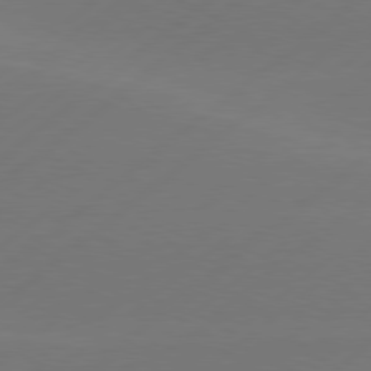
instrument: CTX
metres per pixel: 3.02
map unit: Hpe
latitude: 78.3468
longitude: -131.4049
